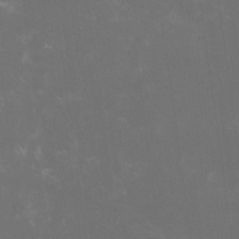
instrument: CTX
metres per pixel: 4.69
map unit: HNhu
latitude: 0.4412
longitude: -1.3859
